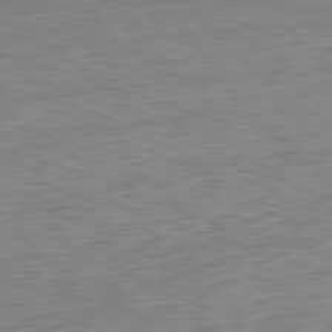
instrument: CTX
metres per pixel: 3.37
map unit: Ap
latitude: -82.2172
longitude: -77.7638
